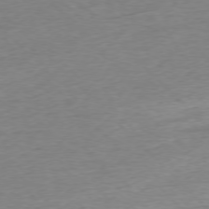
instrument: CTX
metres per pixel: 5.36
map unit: Ap
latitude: -77.0675
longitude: -97.7827
